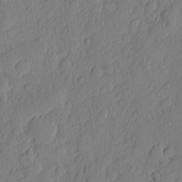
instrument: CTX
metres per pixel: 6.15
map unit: eHh
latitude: 6.4601
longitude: -75.0270
